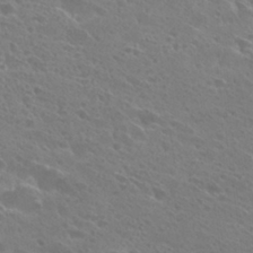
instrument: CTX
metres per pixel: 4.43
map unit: Hto
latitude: 27.4615
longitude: -40.1955
